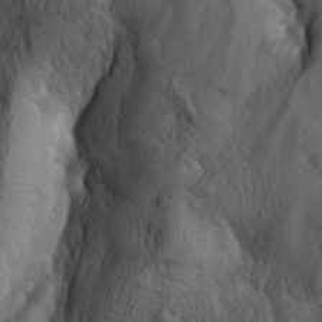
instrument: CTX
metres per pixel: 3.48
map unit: lAa
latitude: -7.0486
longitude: -124.0822
